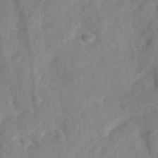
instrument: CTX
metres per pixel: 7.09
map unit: Ave
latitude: 1.0836
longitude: -111.7639
